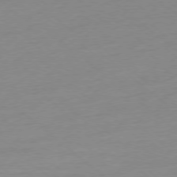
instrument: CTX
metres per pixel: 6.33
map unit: Ap
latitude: -78.1228
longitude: -98.9891
